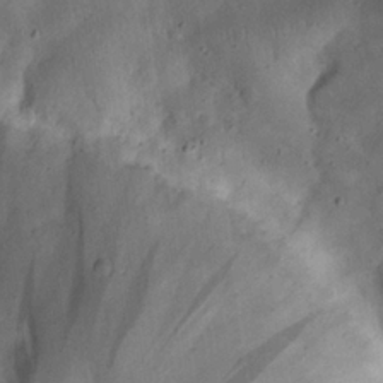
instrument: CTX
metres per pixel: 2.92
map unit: eHh
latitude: 24.2522
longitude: -67.9339
